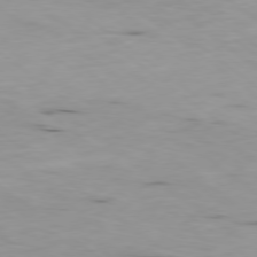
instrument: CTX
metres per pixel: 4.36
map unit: Ap
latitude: -78.9352
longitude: -73.6127
